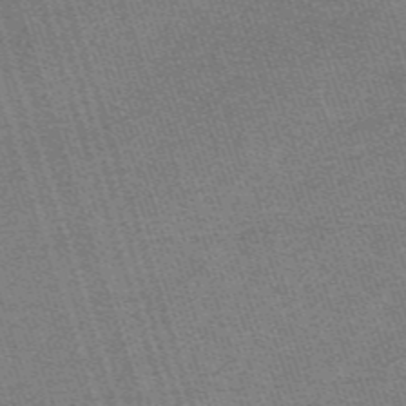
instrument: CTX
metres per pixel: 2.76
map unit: HNb
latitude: -56.0661
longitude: -44.6301
